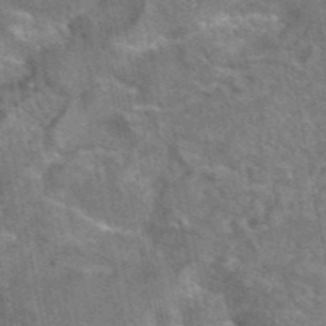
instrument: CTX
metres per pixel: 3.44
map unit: eAb
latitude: 45.0836
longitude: 109.0108
